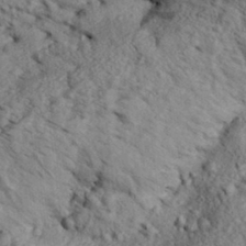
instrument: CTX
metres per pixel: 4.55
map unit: Aa
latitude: 31.0459
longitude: -137.4427
